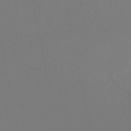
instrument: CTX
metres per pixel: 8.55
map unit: HNb
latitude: -50.4251
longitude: -52.4223
